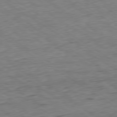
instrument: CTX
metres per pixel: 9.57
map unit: Hpe
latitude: -79.5588
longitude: 10.4440
